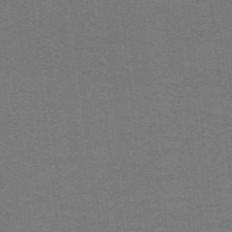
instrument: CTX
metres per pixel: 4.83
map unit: lHb
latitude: -42.2928
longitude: 54.5385
